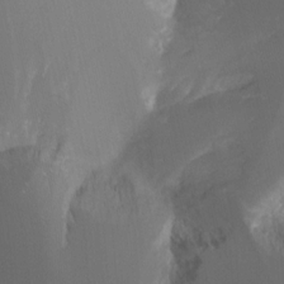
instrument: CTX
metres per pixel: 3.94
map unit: Ht
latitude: -9.3887
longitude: -46.4790
